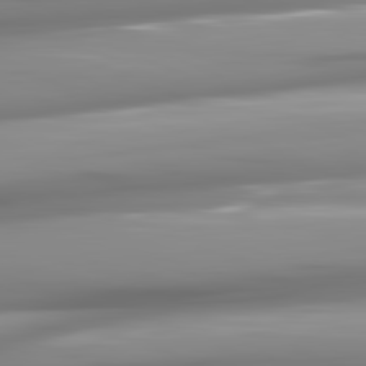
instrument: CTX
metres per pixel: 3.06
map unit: lApd
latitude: 81.9150
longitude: -142.1767
